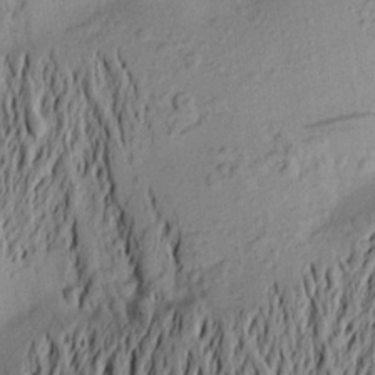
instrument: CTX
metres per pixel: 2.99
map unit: Aa
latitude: 22.6112
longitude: -149.9528
